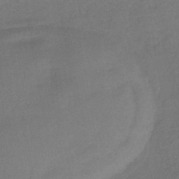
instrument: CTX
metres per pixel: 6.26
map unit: eHb
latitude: -41.4265
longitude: 79.5966
